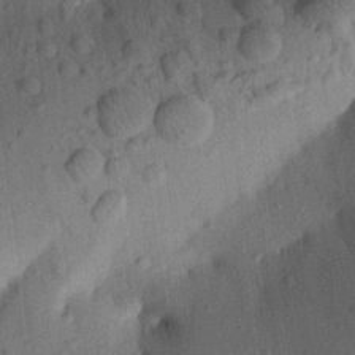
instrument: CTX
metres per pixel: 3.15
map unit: Aa
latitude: 22.6868
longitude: -147.5938
